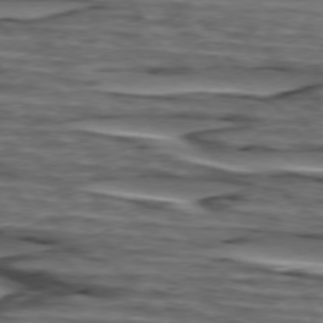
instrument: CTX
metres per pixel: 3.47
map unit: lApd
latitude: 75.1214
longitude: -71.3859
